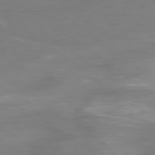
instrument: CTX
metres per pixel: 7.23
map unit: Ap
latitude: -79.9367
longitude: -60.6679
